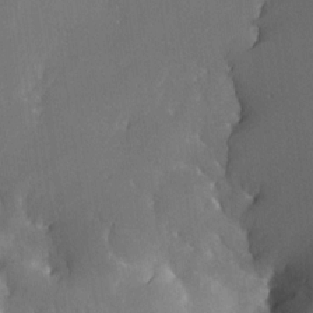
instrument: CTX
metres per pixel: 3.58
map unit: Nhe
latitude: -26.8974
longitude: -110.0444
